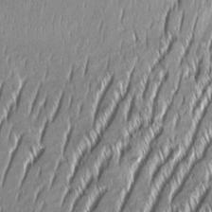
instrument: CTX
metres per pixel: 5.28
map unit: Aa
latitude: 8.1956
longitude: -131.7261
